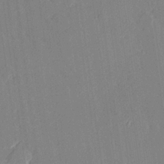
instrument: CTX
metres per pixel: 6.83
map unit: Hve
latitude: 26.7813
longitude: 145.2376
